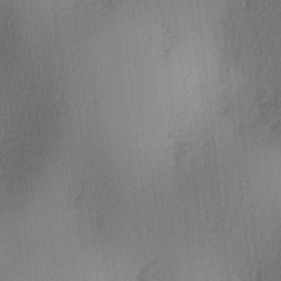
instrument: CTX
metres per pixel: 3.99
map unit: lAa
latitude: 3.7638
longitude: -111.6694
